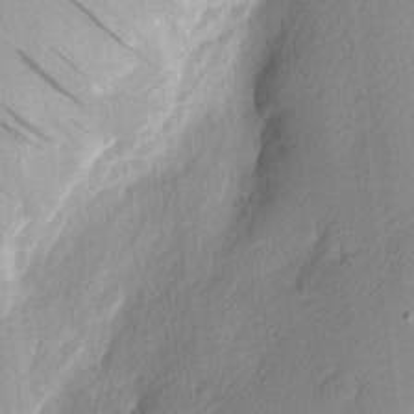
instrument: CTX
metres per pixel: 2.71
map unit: Nhu
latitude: 2.4412
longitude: -76.5356
